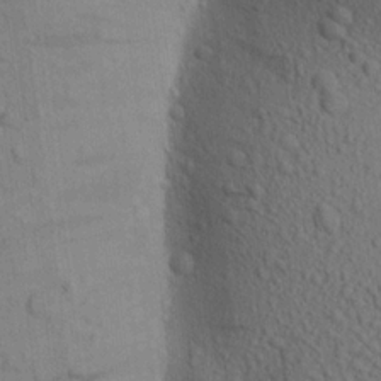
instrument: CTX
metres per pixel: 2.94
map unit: Aa
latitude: 19.2348
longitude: -149.4049
